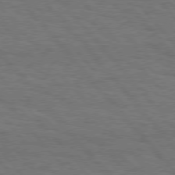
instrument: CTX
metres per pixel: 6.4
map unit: Hpe
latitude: 75.8583
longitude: -137.9339
